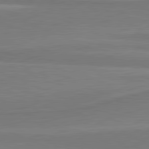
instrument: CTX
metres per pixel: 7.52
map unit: lApd
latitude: 81.4615
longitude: 168.8786
